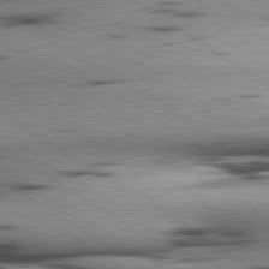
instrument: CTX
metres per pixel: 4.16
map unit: lApd
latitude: 80.3278
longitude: 159.5021
